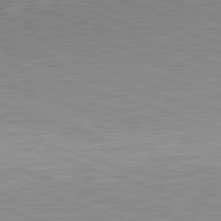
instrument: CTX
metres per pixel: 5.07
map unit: Hpe
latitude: -82.7274
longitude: 6.9919
